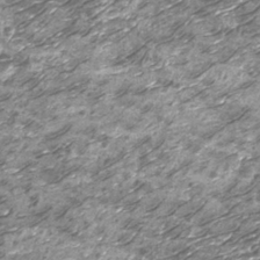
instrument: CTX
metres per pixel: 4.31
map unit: Nhu
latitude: -13.8989
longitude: -22.5735
